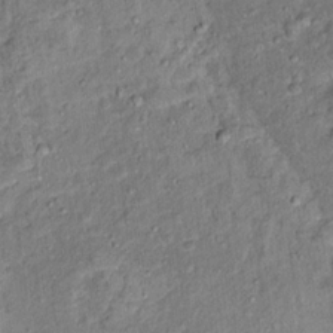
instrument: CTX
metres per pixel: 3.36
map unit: Ht
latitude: 13.5938
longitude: -40.7246
